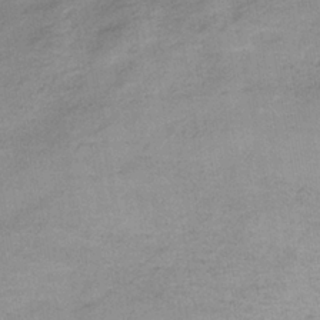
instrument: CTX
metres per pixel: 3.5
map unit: HNb
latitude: -32.7841
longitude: 62.1605
